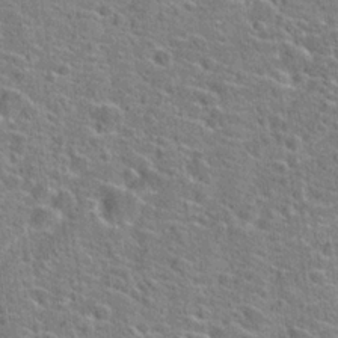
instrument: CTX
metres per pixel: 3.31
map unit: Hto
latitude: 23.0647
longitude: -44.9513
